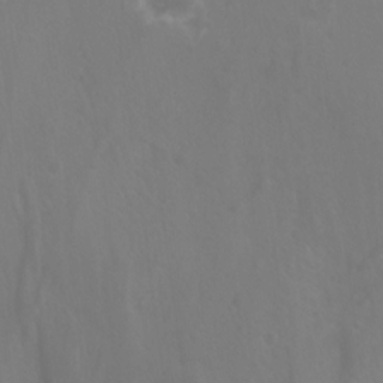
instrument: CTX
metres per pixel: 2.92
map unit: Aa
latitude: -8.5385
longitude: -78.4601
